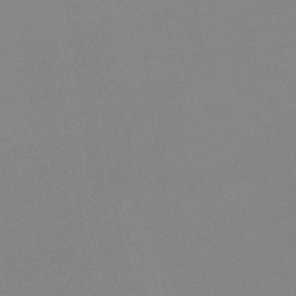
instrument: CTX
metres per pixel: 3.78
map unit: HNb
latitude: -36.4251
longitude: 54.8219
